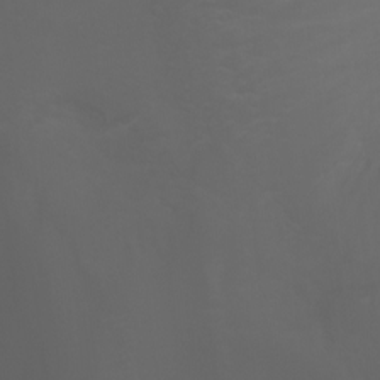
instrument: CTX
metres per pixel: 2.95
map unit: Ht
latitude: -3.7099
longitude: -60.8947
